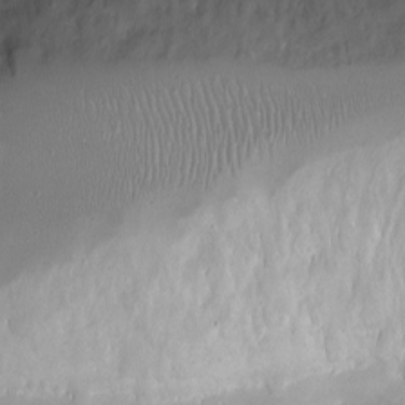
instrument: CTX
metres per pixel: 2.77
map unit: eHh
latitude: -4.9541
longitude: -78.5168
